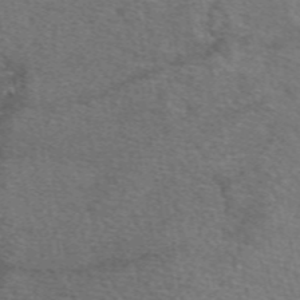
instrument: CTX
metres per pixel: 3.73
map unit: eAb
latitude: 49.8583
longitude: 110.9163
